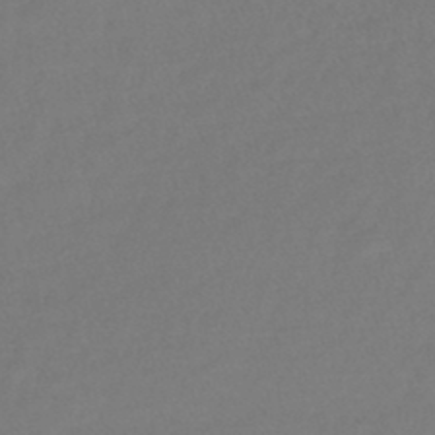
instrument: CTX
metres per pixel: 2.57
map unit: lHb
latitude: -45.4454
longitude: 59.1431
